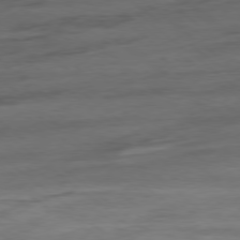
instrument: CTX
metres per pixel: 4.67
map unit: Hpe
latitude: -78.8786
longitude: -19.7071
